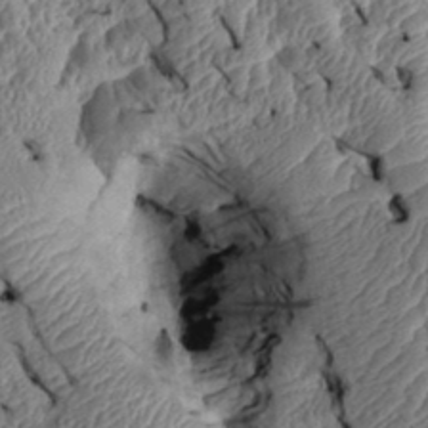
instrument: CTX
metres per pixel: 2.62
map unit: Htu
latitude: 2.5734
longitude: 149.8234
